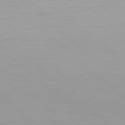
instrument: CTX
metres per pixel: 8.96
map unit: Hpe
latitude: 78.1200
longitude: -168.5735
